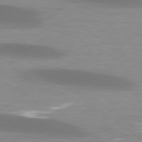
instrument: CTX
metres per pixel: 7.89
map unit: lApd
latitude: 79.2348
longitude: -47.6316
